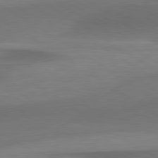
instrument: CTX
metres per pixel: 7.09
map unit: lApd
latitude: 79.5749
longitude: -87.8016
